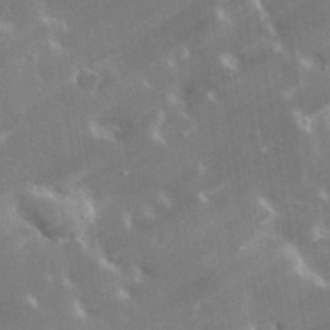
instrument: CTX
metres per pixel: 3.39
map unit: lHvf
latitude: 33.2537
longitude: -92.8002
